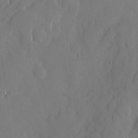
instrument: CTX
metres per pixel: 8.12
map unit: Hve
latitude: -9.1053
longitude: 176.0850
